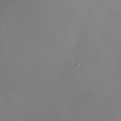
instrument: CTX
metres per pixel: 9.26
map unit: HNhu
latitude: 7.4615
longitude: 8.5007
